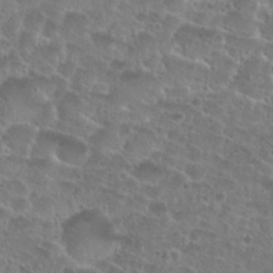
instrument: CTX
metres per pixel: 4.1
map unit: Nhu
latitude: 27.5371
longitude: -51.8205
